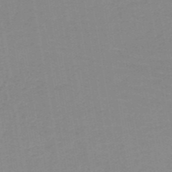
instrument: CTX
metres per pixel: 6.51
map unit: HNb
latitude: -49.6911
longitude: -48.9514
